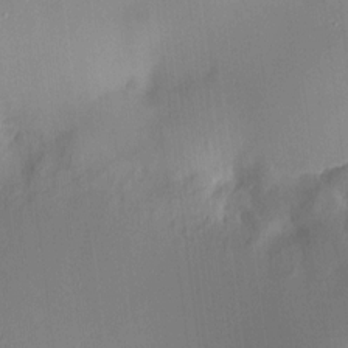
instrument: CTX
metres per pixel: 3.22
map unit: HNhu
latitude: 8.6869
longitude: 9.6155
